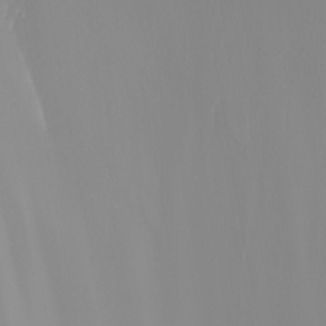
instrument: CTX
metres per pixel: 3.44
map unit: Nhu
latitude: -7.3698
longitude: -83.4048
